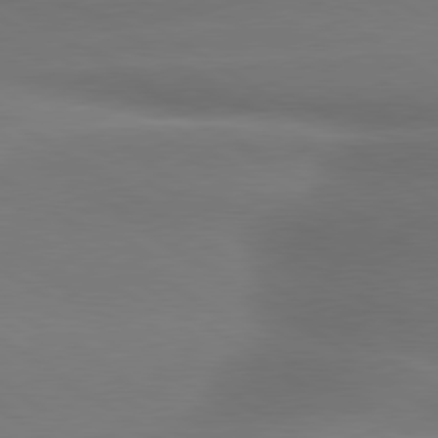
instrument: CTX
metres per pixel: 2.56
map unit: lApd
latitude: 79.5371
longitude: -134.9136
